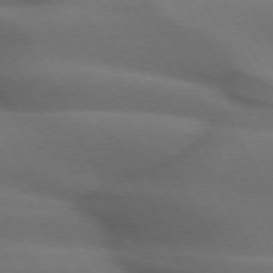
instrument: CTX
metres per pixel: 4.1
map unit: lApd
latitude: 72.2145
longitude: -51.1403
